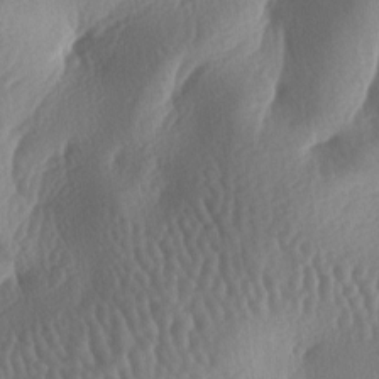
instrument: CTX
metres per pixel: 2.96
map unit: lAa
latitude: -7.2943
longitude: -128.4412
